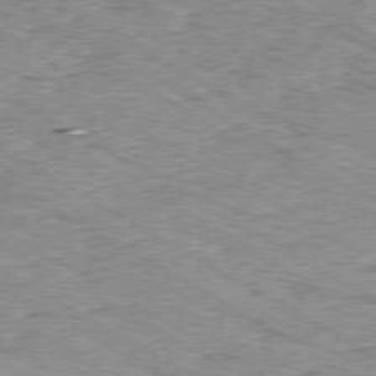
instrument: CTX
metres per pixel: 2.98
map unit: Ap
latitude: -80.1795
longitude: -48.5735
